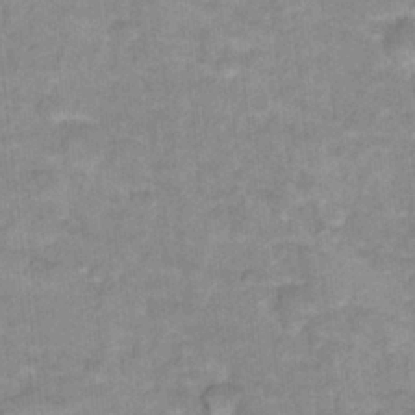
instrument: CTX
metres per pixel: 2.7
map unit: Hto
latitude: 17.0647
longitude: -35.2726
